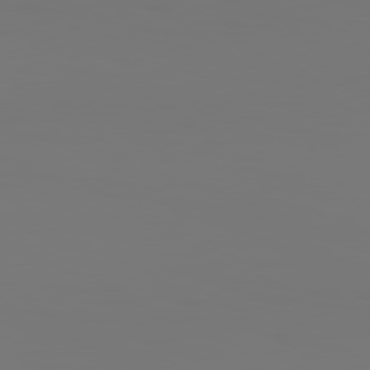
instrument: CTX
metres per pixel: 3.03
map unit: Hpe
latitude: 77.4237
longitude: -134.9324
